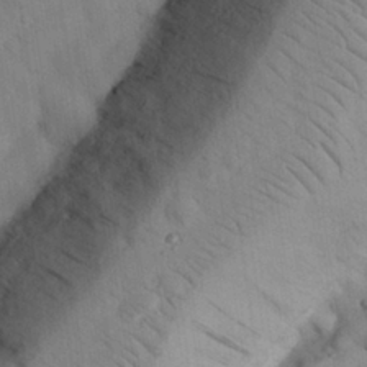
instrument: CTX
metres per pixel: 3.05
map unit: Nhu
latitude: 26.4412
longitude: -72.0822
